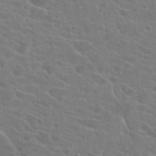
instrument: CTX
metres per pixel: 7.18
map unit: Hto
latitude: 22.4601
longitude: -39.5560
